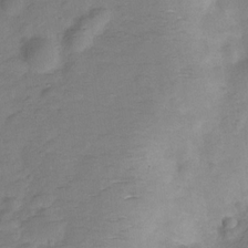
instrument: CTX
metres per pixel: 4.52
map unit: Hve
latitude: -28.1795
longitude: 92.4629
